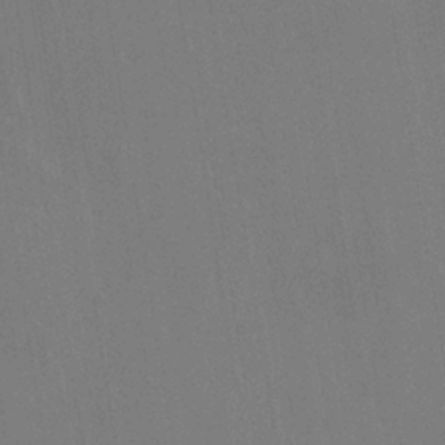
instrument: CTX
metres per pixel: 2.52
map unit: HNhu
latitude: 5.6316
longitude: 4.4629
